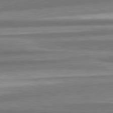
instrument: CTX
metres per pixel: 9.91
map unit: lApd
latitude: 82.3467
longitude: 178.3306
